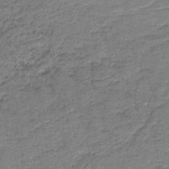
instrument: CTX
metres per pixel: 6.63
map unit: HNb
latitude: -39.6911
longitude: 49.8989
